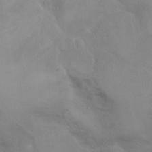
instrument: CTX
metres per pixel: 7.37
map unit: Hto
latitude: 11.8017
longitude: -35.8016
